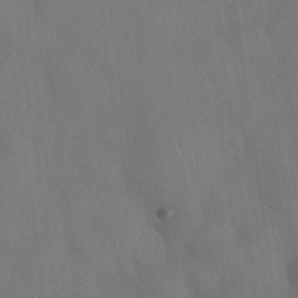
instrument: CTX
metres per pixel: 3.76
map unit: Nhu
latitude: 27.8772
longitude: -65.5371
